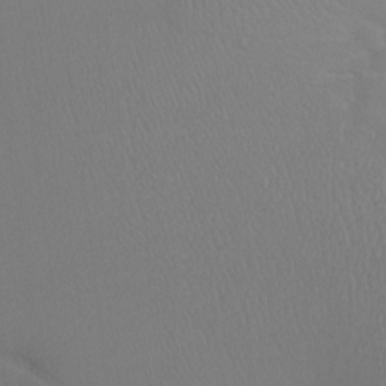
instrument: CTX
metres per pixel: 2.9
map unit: Ht
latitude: 0.1011
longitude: -35.6127
